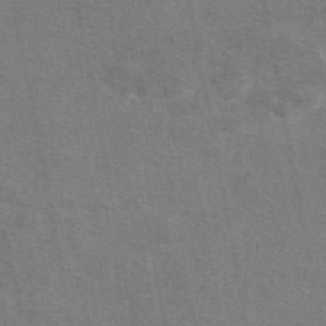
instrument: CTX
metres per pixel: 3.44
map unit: eAb
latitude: 47.7261
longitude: 114.2739
